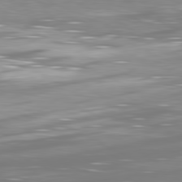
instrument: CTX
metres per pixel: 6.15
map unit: Ap
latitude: -81.6344
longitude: -61.4048
